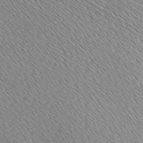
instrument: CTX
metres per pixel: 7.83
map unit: Ave
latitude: -6.6518
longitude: -123.2537
